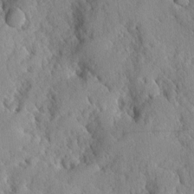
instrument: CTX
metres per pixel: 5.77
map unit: Ave
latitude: -0.3118
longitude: -110.5735
